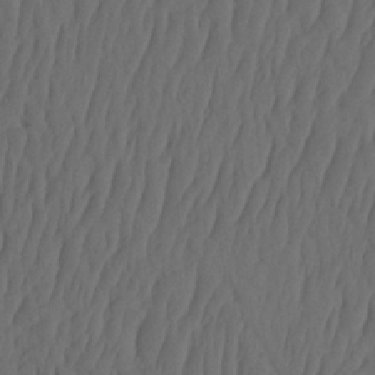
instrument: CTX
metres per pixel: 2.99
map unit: HNhu
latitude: -2.1605
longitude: 13.9178
